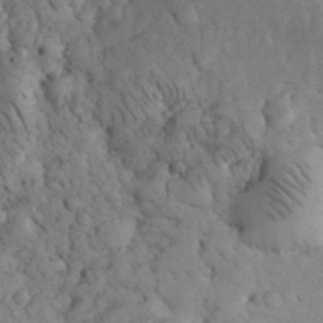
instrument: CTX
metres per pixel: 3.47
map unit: eHh
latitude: 32.8569
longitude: -65.7261
